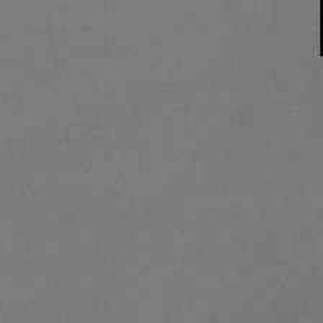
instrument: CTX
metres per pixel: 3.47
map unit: HNhu
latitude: -42.8030
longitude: 95.6910
